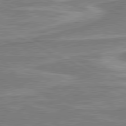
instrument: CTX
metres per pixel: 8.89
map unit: lApd
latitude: 80.7246
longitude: -174.9703
